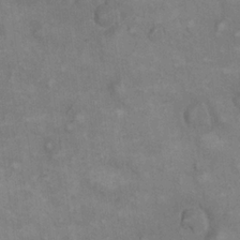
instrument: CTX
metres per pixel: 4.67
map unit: eHh
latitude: 21.6694
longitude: -62.1389
